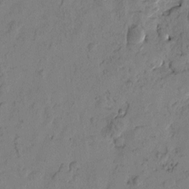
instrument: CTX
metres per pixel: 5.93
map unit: Htu
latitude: -1.5211
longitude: -176.6301
